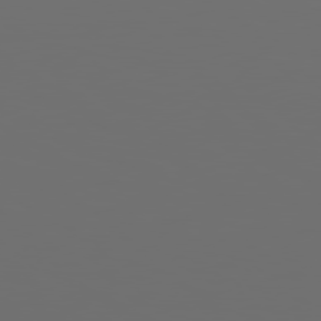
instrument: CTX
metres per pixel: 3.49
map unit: Hpe
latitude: 78.8947
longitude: 176.3495
